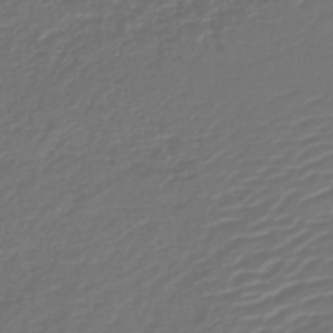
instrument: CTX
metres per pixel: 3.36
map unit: lHb
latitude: -43.2375
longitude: 76.9353
